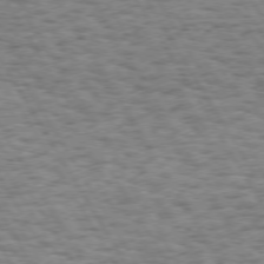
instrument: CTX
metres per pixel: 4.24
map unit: Hpe
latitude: 73.2915
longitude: -129.8205
